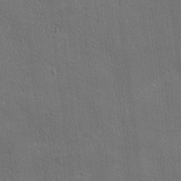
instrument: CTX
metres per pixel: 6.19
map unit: Ave
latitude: -7.9367
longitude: -121.0081
